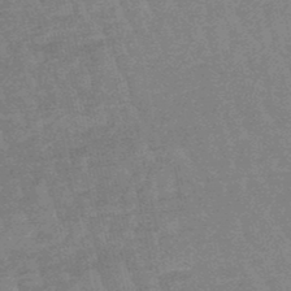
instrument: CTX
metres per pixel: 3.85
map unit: lHb
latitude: -48.1417
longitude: 82.3306
